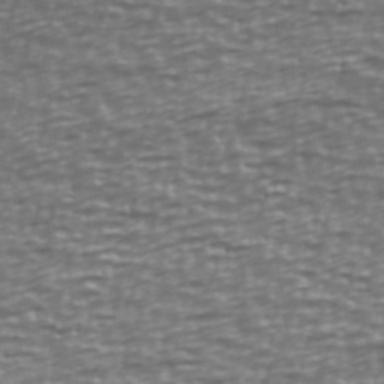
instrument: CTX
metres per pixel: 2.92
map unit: Ave
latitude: 40.4789
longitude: -113.1592
